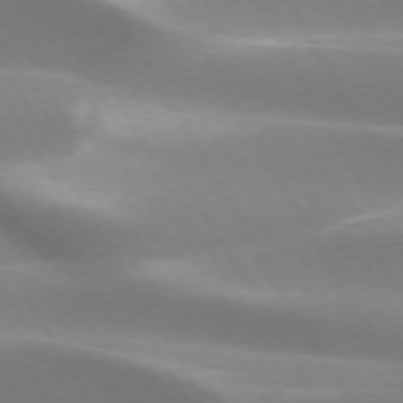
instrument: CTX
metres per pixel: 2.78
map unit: lApd
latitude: 73.4805
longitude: -51.4048
